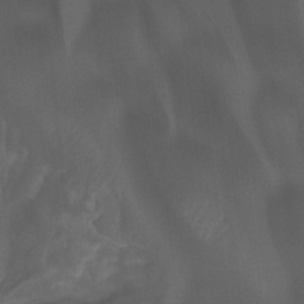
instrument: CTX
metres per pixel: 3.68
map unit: Ht
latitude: -14.4062
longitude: -57.9150
